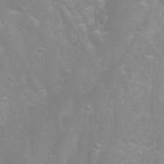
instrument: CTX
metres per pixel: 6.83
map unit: Htu
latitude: -0.2740
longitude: -76.4979
